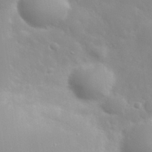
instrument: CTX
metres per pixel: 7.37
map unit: eHh
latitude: 31.5749
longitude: -58.2900
